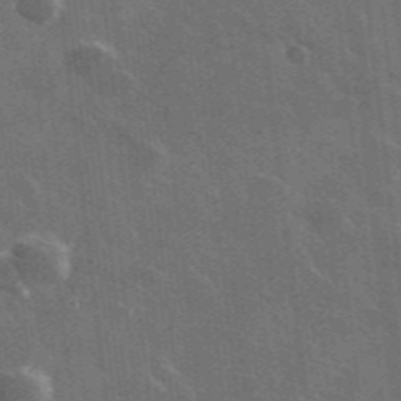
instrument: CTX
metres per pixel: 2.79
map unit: lHvf
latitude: 35.5560
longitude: -90.8380
